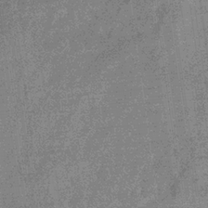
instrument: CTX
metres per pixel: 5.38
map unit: eHb
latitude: -32.5385
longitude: 75.5588
